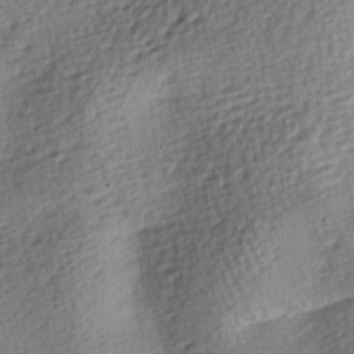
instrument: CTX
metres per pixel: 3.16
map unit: lAa
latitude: -8.3495
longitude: -125.6127
